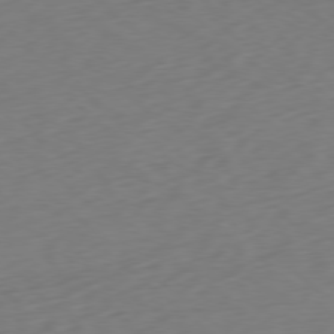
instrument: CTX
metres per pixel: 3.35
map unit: Ap
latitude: -78.4629
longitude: -69.4427
